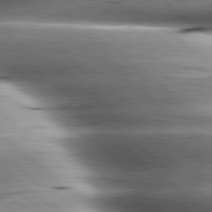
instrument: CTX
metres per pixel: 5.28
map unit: lApd
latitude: 80.3278
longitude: -143.7450
